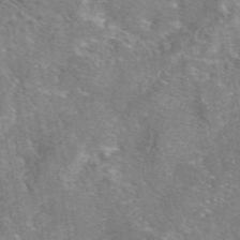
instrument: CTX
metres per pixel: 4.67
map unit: eAb
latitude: 46.6113
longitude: 103.4832
